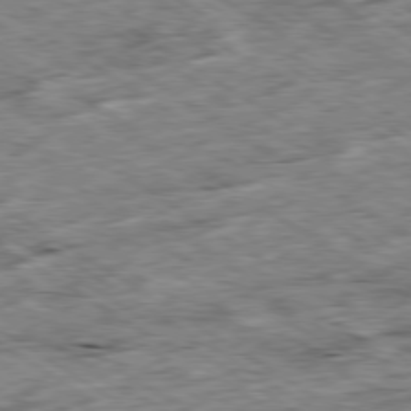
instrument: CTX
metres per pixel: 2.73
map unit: Ap
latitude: -79.8800
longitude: -86.9136
